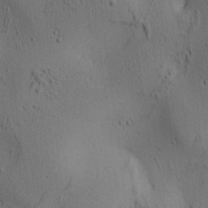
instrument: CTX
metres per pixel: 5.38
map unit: lAa
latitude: 6.3656
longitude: -114.4412
